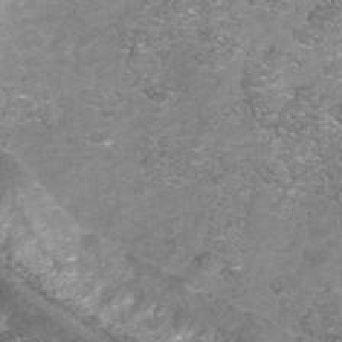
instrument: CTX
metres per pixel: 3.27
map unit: Nhu
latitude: -41.5588
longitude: -85.1403
